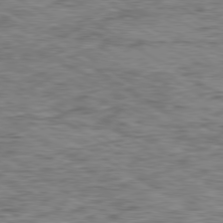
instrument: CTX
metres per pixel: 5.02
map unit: Ap
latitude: -80.0850
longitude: -48.2145
